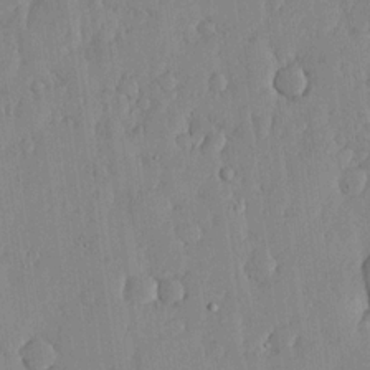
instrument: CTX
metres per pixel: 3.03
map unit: lHvf
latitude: 17.9150
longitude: -116.0255
